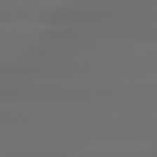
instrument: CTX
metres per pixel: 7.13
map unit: lApd
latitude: 79.4994
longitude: -138.0822
